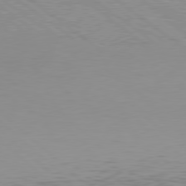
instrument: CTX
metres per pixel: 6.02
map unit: Hpe
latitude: 78.5168
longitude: -168.2901
